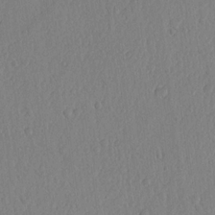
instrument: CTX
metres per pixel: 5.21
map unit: lHvf
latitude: 18.4601
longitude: -115.4237
